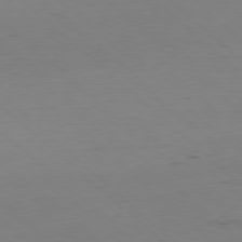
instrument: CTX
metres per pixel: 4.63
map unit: Hpe
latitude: -79.4454
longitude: 9.2565
